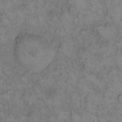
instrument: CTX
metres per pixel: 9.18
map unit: eHh
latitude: 12.8002
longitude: -63.8773
